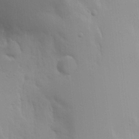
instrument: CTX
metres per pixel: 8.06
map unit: Aa
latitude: 18.1011
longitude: -142.2712
